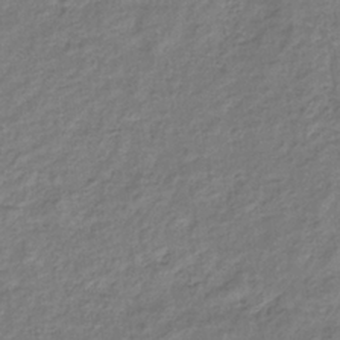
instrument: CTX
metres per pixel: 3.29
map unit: eHb
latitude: -33.8989
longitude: 75.4266
